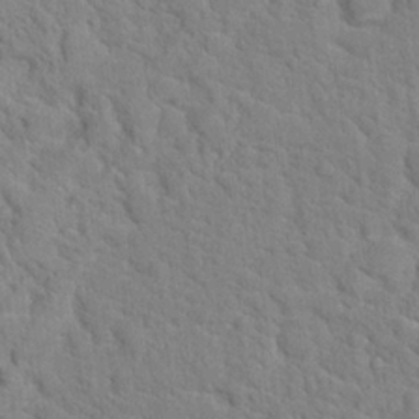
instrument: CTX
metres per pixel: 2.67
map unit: Hto
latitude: 18.2711
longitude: -34.8947
